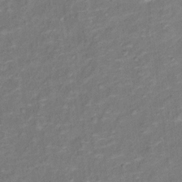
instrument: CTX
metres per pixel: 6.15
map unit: Ht
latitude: 12.2145
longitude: -40.0255
